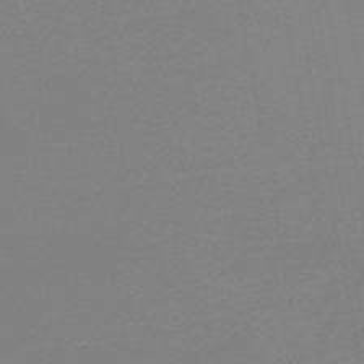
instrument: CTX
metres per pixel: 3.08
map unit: lHb
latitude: -46.6329
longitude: 57.9178
